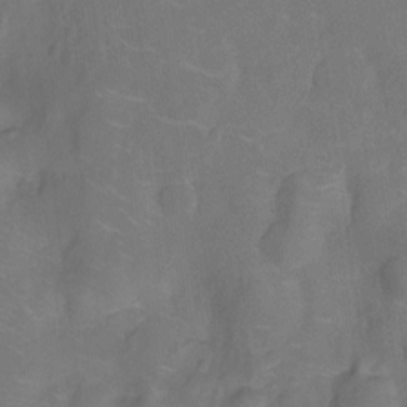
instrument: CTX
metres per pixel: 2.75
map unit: Nhu
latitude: -14.0661
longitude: -24.5356
